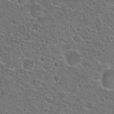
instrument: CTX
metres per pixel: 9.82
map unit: Hto
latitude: 22.1011
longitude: -45.6694
